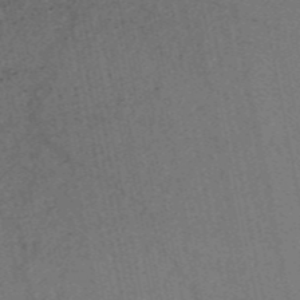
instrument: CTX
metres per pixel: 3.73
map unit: HNb
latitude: -55.7478
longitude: -39.4993
